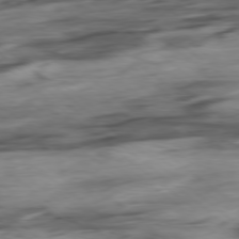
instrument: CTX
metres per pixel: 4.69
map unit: Hpe
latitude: -78.8408
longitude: -18.2333
